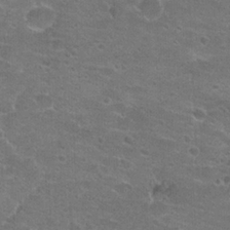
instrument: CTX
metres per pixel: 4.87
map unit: Hto
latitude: 21.9150
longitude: -43.5182
